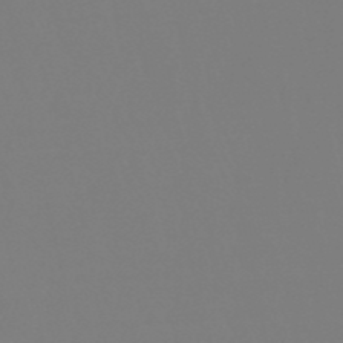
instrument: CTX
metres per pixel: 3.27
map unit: eHb
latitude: -50.8597
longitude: 73.6344
